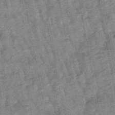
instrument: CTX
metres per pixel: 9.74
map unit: lHb
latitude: -48.1228
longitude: 81.1053
